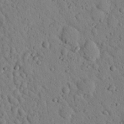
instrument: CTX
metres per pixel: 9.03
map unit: Nhu
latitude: 22.8191
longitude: -76.4979
